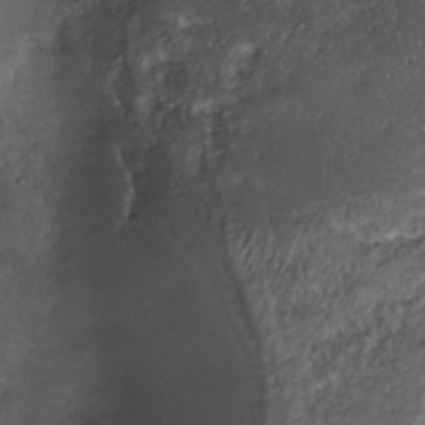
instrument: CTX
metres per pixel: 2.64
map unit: Nhe
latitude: -39.1053
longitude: -118.4790
